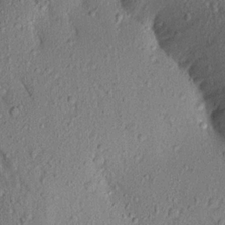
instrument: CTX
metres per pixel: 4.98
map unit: Aa
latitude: 17.0647
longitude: -146.9325
